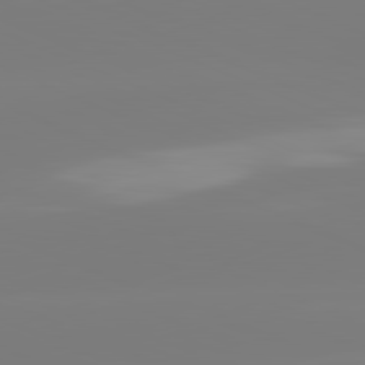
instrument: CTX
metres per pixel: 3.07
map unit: lApd
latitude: 81.4804
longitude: -159.2726
